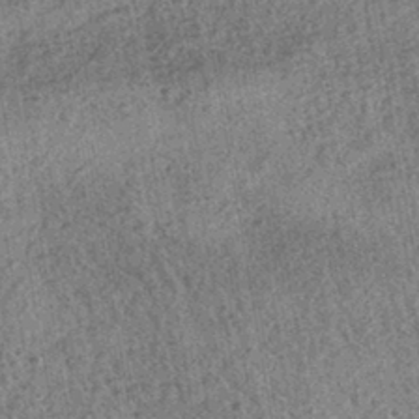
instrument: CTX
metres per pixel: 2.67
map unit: HNhu
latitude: -42.7463
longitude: 98.4251
